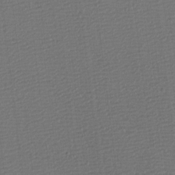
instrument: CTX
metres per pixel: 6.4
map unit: eHh
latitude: -3.9745
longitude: -86.1578
